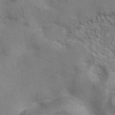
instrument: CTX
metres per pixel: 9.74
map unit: eAb
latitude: 41.5560
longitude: 105.5021
